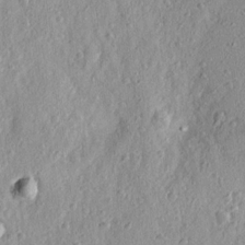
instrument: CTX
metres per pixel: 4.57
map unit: Ave
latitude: 16.1011
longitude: -104.9514
